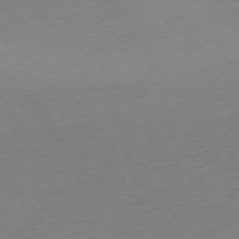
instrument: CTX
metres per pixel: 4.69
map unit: Ap
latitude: -74.7275
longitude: -67.4804
